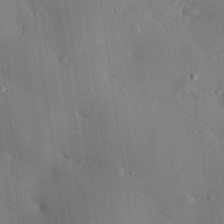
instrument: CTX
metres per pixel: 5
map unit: eHh
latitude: 28.1389
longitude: -79.4049
